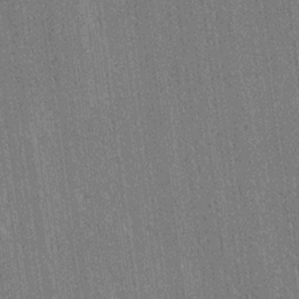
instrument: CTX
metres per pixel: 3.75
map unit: Ave
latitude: 20.3656
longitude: -137.4049
